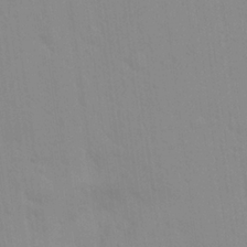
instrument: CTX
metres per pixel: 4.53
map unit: Nhu
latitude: 23.6316
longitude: -63.2726
